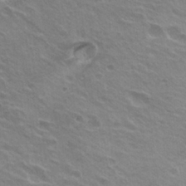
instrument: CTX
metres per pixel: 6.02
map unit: Hto
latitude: 23.5749
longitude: -31.3293
